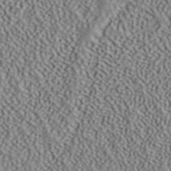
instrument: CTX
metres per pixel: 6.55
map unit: ANa
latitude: 41.2536
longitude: 55.2943
